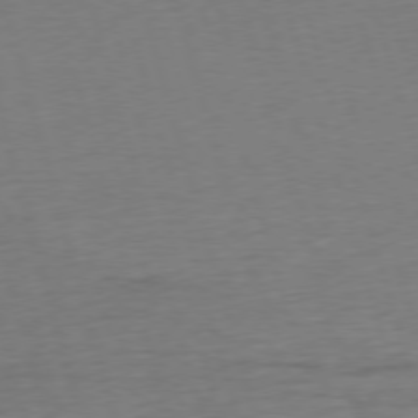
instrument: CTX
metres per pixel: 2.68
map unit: Ap
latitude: -76.5574
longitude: -72.6869
